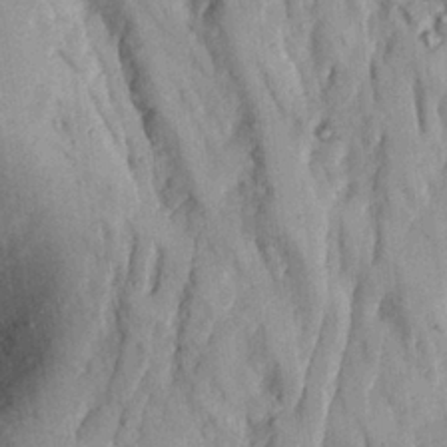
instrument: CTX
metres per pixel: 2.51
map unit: Ave
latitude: 23.1214
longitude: -133.8583
